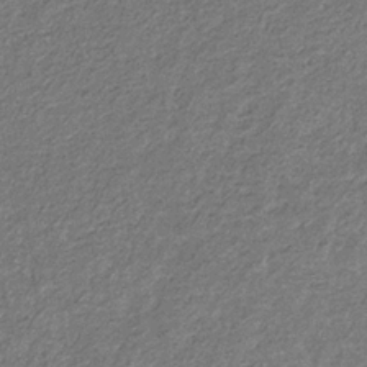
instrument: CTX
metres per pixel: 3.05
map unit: eHb
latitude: -30.9541
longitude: 69.8611
